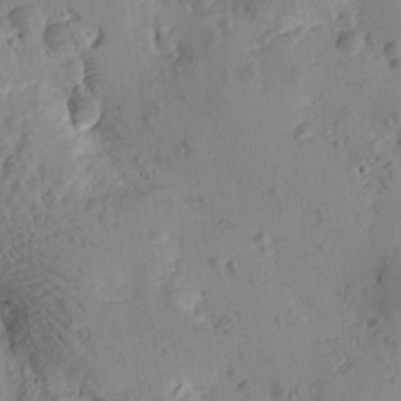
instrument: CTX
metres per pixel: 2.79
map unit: Htu
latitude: -3.5210
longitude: -176.2522
